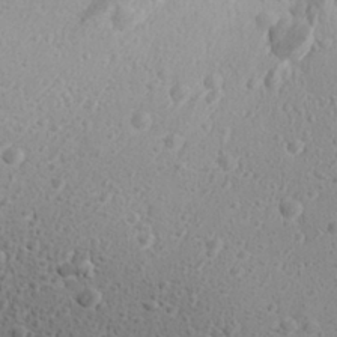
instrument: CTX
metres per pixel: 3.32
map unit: Aa
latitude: 27.1970
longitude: -142.4034
